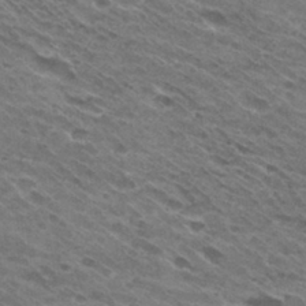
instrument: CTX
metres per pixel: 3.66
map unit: Hto
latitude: 30.8002
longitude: -45.1781
